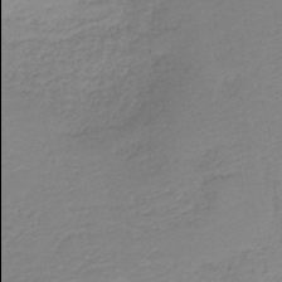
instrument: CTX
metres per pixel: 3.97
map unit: HNb
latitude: -40.3873
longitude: 50.0094
